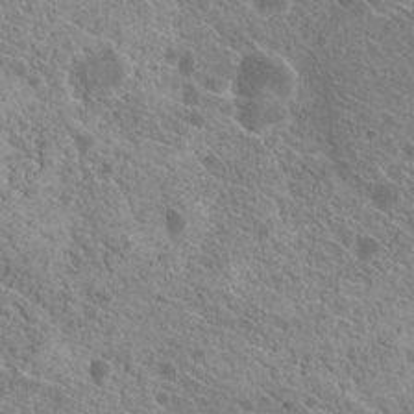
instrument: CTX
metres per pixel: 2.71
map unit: Hto
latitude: 21.4616
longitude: -34.5356
